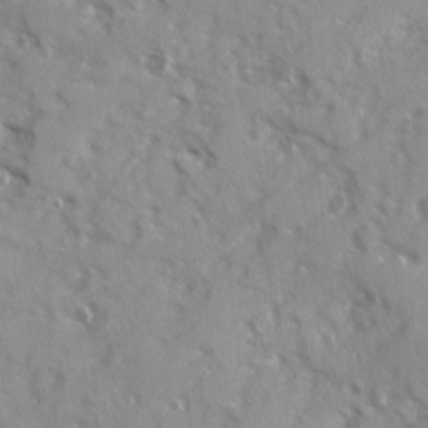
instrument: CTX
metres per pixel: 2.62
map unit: Ave
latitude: 12.8002
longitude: -101.6883
